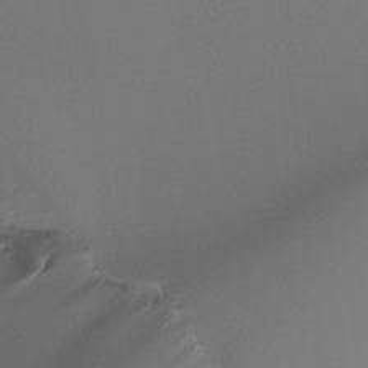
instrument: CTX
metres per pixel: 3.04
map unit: Ht
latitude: -15.5588
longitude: -45.8961
